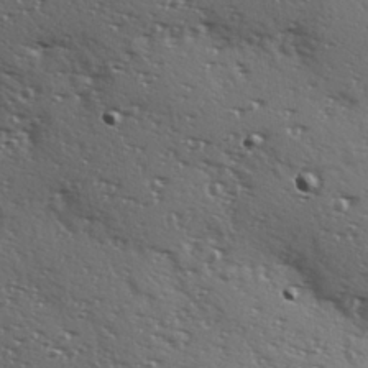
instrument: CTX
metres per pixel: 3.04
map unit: Hve
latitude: 24.1388
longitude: -96.5546
